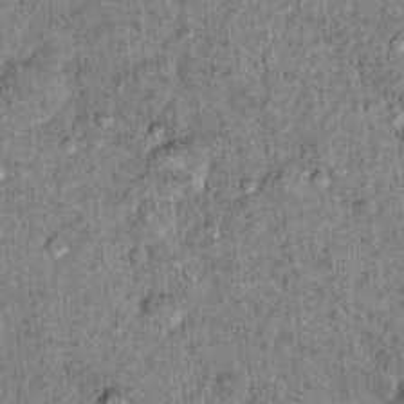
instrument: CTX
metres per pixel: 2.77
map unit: Hto
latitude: 10.4412
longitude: -36.5546
